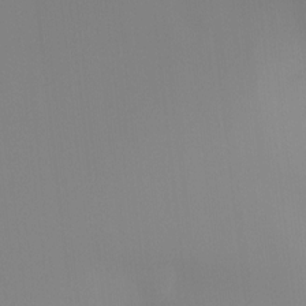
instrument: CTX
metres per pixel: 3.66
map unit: Ht
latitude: -16.9920
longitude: -46.7058
